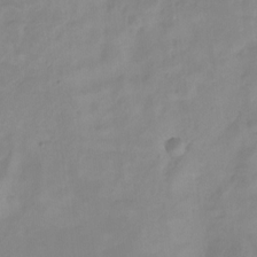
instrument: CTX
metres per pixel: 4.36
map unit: Ht
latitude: -13.1053
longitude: -51.3481
